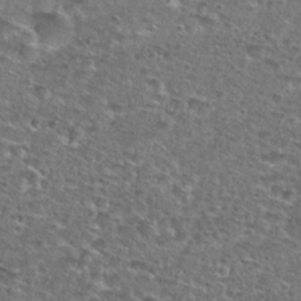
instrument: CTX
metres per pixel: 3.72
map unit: Nhu
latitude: 28.8569
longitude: -49.3293
